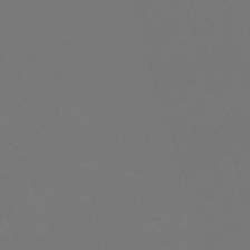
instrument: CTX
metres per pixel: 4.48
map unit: eHh
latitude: -63.5966
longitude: 49.5777
